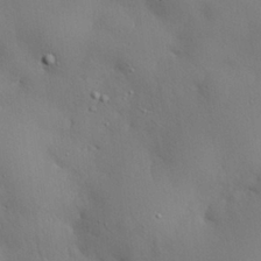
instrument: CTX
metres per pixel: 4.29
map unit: eHh
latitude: 28.5357
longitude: -82.5356
